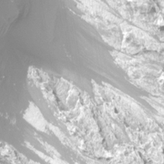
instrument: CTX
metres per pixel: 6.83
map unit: Htu
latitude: -12.6141
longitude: -46.2712
